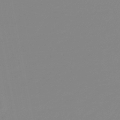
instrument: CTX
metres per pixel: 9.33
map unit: eHb
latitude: -48.8786
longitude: 84.5762
